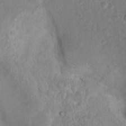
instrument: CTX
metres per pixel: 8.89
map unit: Nhu
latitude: 16.4979
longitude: -30.6869
